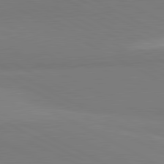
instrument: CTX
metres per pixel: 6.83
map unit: lApd
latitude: 81.5749
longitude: 158.8408
